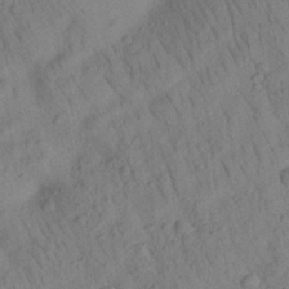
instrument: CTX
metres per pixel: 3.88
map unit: Aa
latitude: 22.8758
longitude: -139.1214
